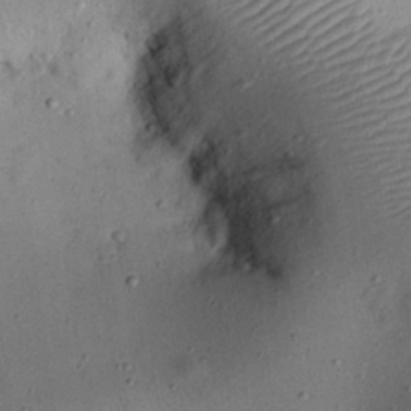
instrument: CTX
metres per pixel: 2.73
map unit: eHh
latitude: 24.9891
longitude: -71.3104
